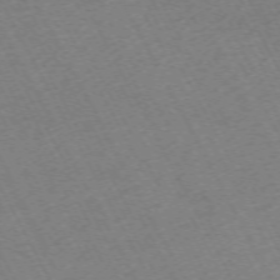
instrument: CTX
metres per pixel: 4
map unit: Hpe
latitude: -71.1242
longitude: 9.7478
